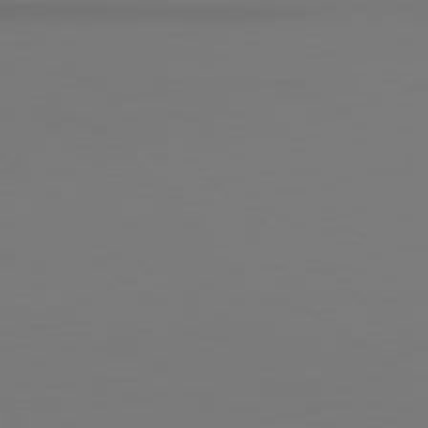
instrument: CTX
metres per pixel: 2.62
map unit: Hpe
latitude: 78.8002
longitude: -134.7057
